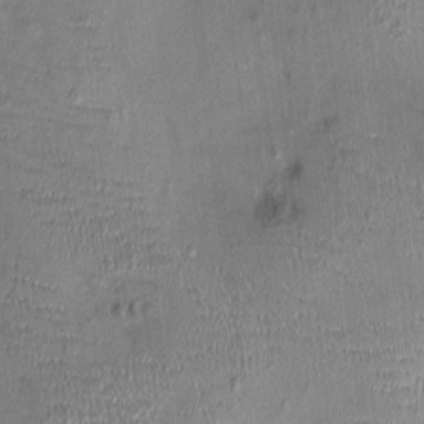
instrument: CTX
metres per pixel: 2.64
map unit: Ht
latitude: -1.0109
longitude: -14.2334
